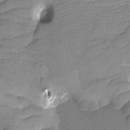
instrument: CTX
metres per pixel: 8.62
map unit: Ht
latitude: -6.8408
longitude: -32.1200
